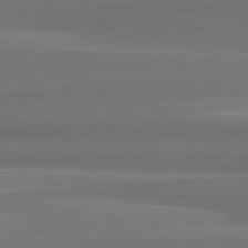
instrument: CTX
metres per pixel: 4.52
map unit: lApd
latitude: 82.0444
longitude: 170.5007
